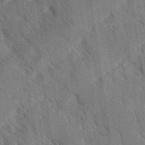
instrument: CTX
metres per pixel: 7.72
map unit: Ave
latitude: -0.7086
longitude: -111.5182
